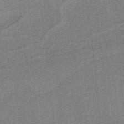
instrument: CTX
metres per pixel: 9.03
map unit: HNb
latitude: -37.2565
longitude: 57.6533
